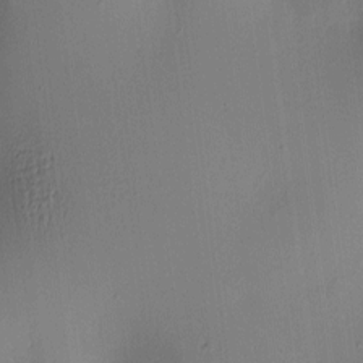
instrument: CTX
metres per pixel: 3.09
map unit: lAa
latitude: 5.2537
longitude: -112.5735
